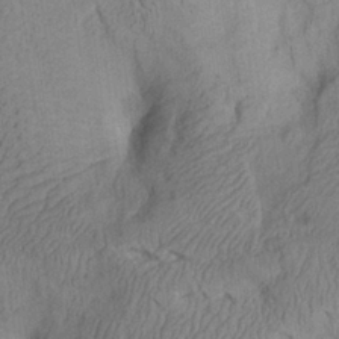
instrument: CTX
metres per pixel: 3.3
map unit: Aa
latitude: 26.5546
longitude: -143.7072
